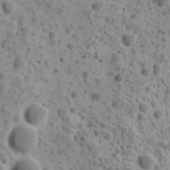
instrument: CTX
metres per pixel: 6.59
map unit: Ave
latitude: 11.1970
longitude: -105.5938
